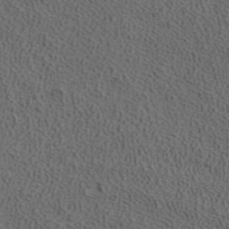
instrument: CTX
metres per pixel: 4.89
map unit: ANa
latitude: 37.6883
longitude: 17.0487
